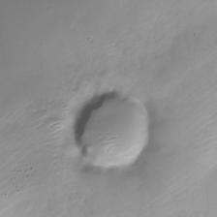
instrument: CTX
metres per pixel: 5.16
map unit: Nhe
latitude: -20.0283
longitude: 143.8044
